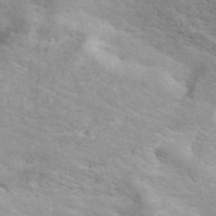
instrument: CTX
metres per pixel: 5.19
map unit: ANa
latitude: 45.1403
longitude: 37.9556
